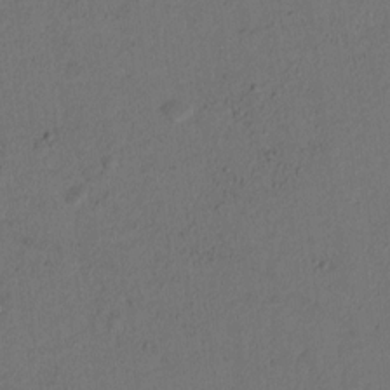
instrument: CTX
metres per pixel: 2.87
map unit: lAvf
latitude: 9.2159
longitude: 166.8219
